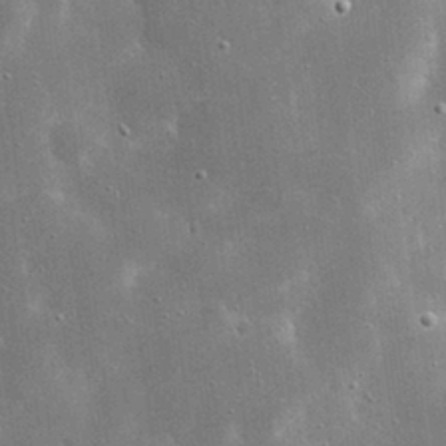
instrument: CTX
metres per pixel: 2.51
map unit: eHh
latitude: 20.9514
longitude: -67.4615
